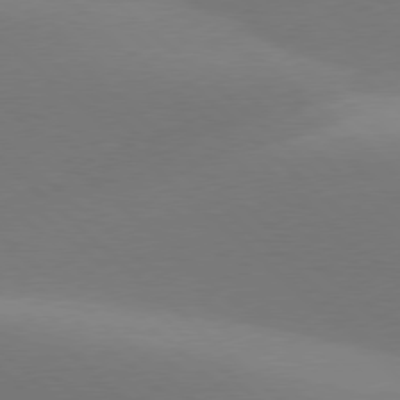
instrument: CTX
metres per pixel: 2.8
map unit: lApd
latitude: 77.8205
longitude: -51.8772
